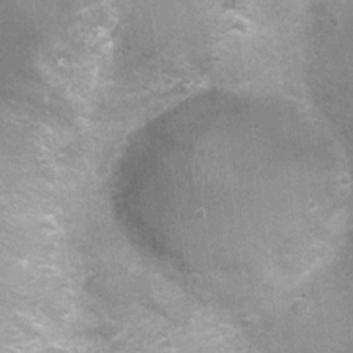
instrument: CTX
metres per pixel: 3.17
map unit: Nhu
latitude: 1.4048
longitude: -17.5938
